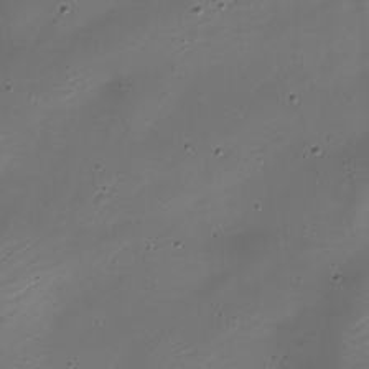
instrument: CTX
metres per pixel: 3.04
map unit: Nhe
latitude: -19.1998
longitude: 145.1242
